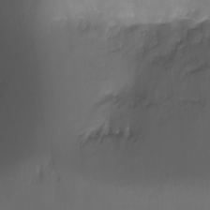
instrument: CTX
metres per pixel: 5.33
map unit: Ht
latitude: -16.7652
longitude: -41.7449
